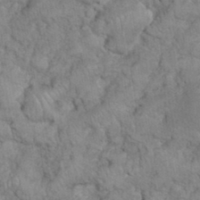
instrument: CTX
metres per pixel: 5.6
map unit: eHh
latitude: 35.6316
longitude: -63.5182
